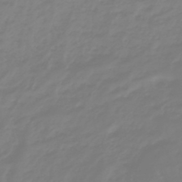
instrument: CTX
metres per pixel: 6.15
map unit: eHb
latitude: -46.2361
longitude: 81.2754
